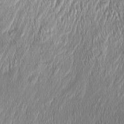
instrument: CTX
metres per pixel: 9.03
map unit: Htu
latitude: -4.7652
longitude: 158.8975
